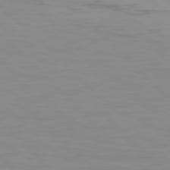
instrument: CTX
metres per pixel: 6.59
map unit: Hpe
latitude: 76.8569
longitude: -164.5924
